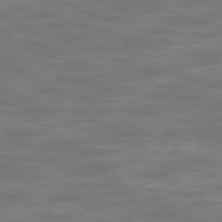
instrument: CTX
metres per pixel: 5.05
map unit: Ap
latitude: -78.5007
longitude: -94.3467
